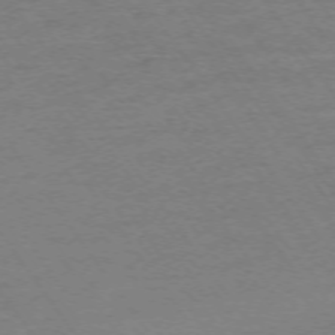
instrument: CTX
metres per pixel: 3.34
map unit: Ap
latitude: -73.9367
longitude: -85.0836
